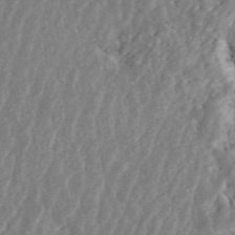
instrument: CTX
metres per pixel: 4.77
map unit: ANa
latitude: 46.2712
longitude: 29.3510
